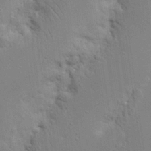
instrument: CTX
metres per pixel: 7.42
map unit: Nhu
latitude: 16.6113
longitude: -74.9136
